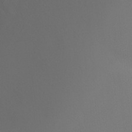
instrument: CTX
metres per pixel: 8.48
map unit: Ht
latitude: -4.6518
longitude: -26.2523
